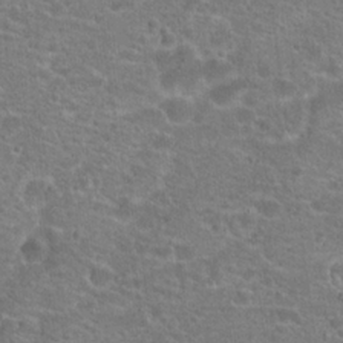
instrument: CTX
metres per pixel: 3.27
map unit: Hto
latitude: 20.4601
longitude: -43.0270
